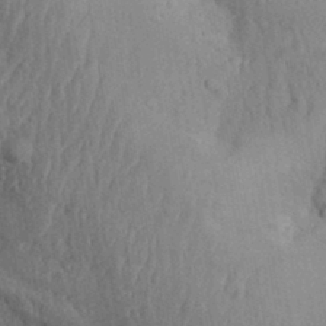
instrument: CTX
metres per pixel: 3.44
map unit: Aa
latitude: 31.2537
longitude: -133.1592
